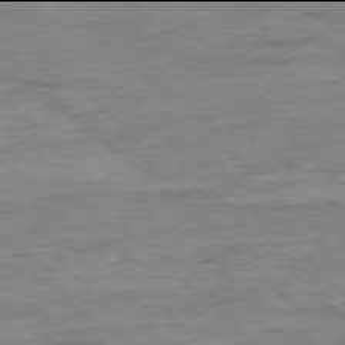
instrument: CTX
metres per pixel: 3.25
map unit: Ap
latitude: -78.0094
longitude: -88.3468
